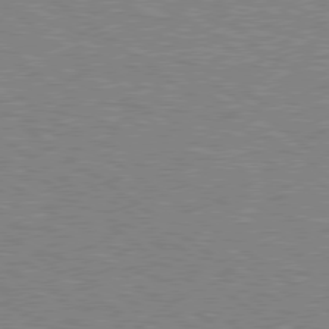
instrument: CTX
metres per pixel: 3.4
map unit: Hpe
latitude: 78.7435
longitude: -164.6868
